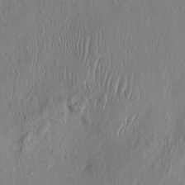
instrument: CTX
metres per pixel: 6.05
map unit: HNhu
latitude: 2.9136
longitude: -7.0269
